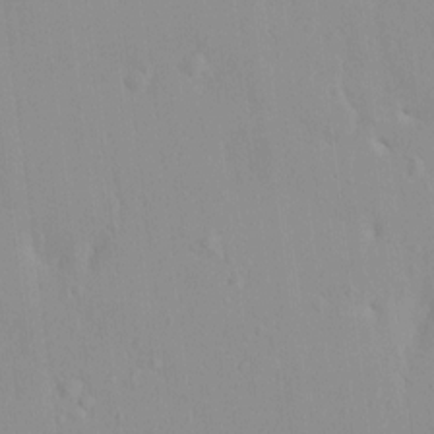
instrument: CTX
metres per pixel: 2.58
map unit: HNhu
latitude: 5.9339
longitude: 2.3684
